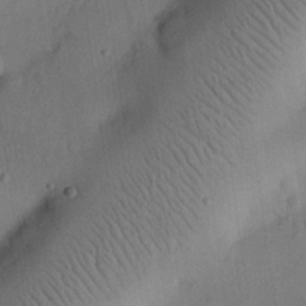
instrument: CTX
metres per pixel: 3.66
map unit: eHh
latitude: 25.4237
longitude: -69.4804
